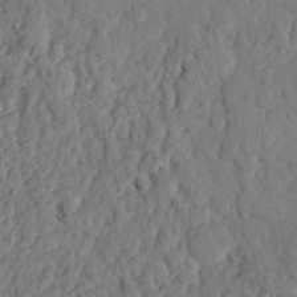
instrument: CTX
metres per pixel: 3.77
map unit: eHh
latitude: 25.6127
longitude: -78.7435
